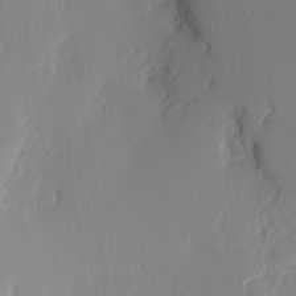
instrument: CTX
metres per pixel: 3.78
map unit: eHh
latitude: 4.1389
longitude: -76.0822
